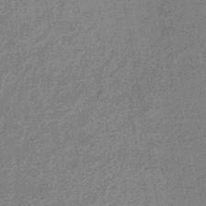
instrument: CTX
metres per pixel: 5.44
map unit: eHb
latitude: -44.9353
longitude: 88.4818
